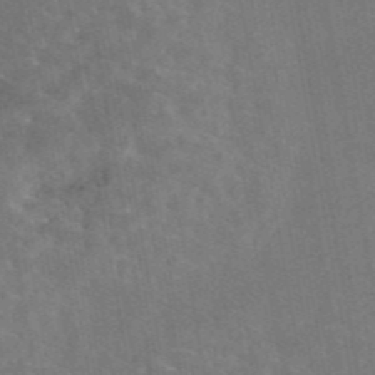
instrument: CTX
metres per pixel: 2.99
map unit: eAb
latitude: 45.1025
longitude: 123.9367
